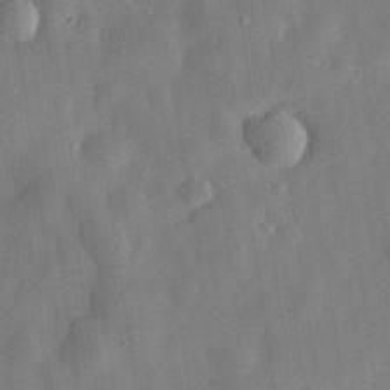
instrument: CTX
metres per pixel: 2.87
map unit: eHh
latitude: 30.5546
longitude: -74.7624
